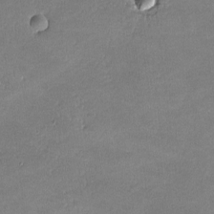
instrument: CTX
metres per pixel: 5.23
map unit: lHvf
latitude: -11.5210
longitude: -102.9702
